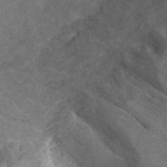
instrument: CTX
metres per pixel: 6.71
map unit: ANa
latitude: 44.6301
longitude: 24.9353
